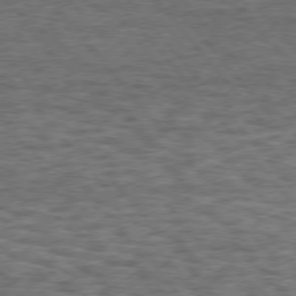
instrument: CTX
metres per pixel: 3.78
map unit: Hpe
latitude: 75.2348
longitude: -135.6883
